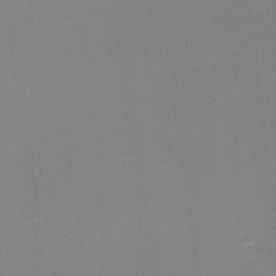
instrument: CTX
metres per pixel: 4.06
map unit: eHh
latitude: -2.2550
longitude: -80.3089
